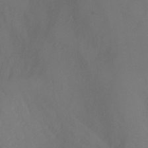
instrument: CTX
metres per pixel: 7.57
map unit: Nhu
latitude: -13.0864
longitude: -60.3089
